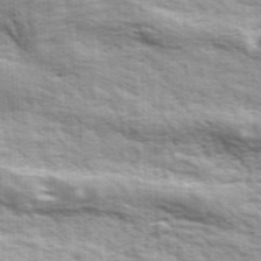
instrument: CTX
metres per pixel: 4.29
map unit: ANa
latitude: 43.8961
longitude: -85.6694
